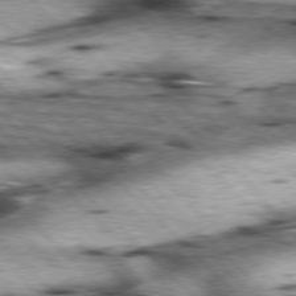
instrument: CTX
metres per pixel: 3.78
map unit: lApd
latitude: 76.9513
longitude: -50.8380
